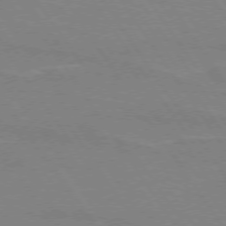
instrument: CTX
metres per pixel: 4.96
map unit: lApd
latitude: 73.8206
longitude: -56.8380
